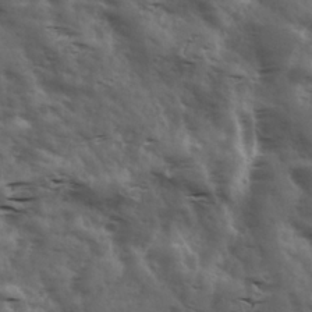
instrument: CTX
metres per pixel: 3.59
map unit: Ave
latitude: 18.3656
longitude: -131.9528
